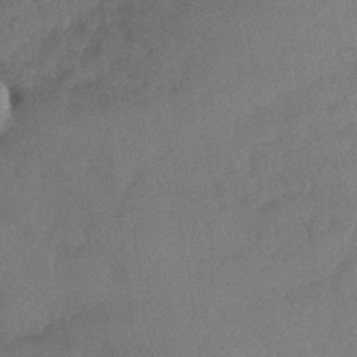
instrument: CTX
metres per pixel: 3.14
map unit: Nhe
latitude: -36.6707
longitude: -176.9513
